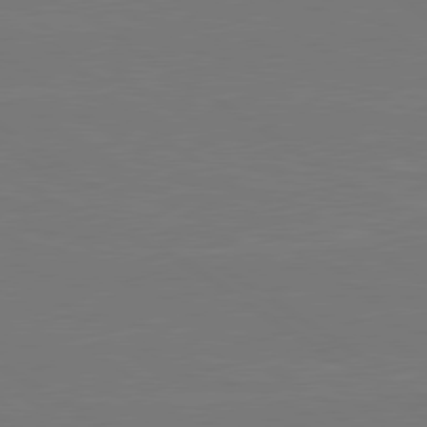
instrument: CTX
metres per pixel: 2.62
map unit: lApd
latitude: 79.7828
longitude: 163.1053
